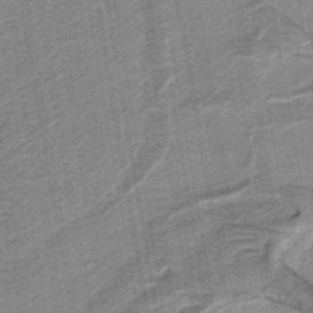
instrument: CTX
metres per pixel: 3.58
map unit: eAb
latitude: -39.5210
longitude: 52.6896
